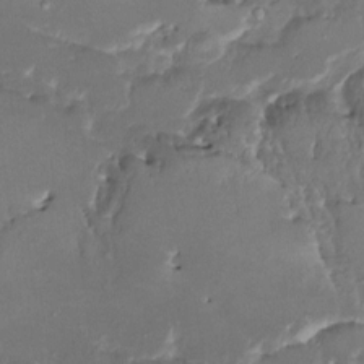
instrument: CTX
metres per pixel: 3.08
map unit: HNhu
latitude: 4.7057
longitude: 8.1606
